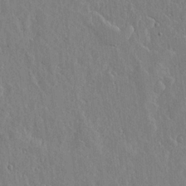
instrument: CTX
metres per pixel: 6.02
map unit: lHvf
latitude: 18.9891
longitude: -115.9150
